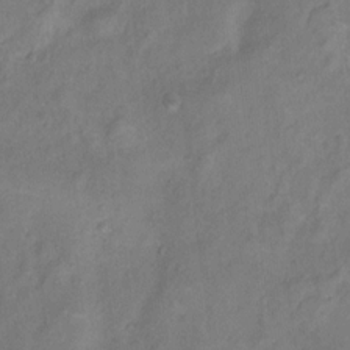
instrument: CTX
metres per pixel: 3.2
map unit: Ht
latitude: 11.4049
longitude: -40.0822
